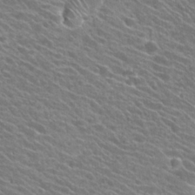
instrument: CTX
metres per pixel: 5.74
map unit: Hto
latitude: 25.1781
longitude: -41.3670
